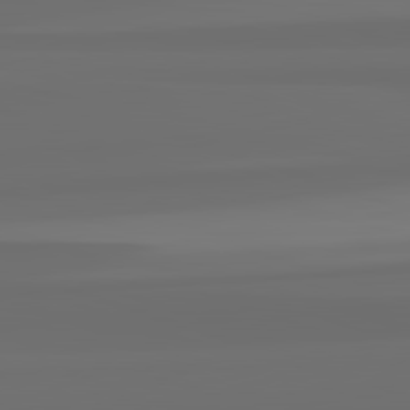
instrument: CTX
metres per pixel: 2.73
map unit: lApd
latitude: 82.8380
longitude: 163.4643
